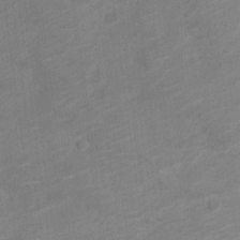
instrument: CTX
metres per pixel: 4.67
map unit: Nve
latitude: -18.6707
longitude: 108.2361
